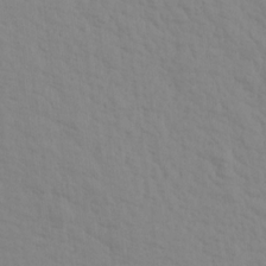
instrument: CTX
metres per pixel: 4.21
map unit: Aa
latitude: 16.3467
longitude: -143.4804
